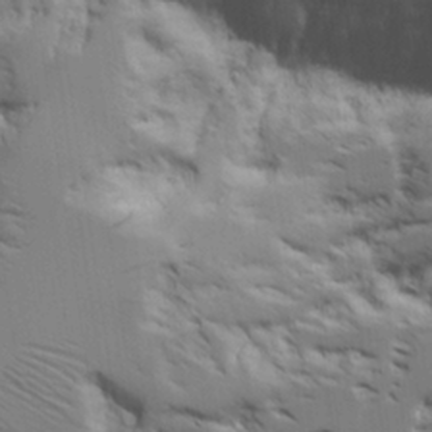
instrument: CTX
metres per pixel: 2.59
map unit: Aa
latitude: 20.9703
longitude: -123.9717
